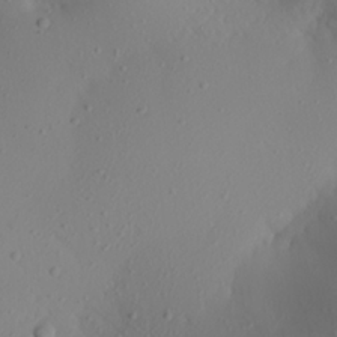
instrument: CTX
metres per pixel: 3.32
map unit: Aa
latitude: 22.7057
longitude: -146.8758
